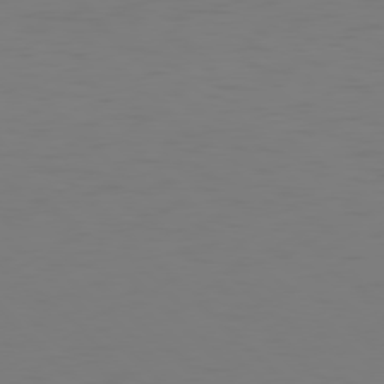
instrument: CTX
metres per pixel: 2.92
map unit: Hpe
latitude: 77.5182
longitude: -171.0080
